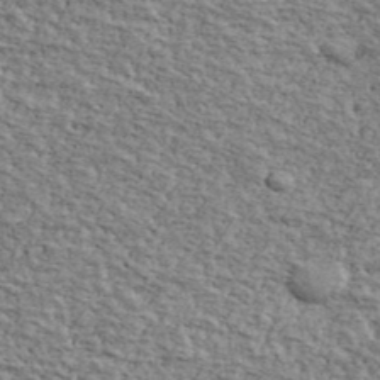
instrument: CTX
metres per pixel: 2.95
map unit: Ave
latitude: 41.3859
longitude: -109.6505
